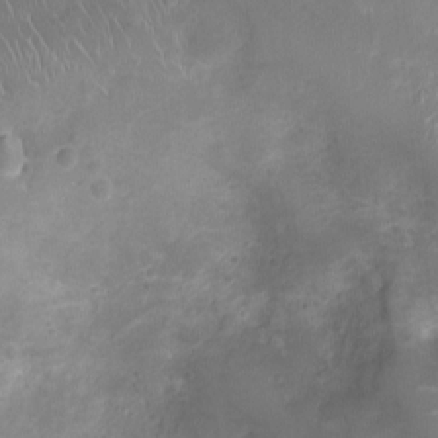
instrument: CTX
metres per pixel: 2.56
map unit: Ht
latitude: -4.8408
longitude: -15.7450
